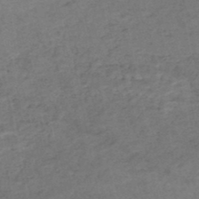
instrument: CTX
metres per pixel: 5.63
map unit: HNhu
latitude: -48.1228
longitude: 101.3509
